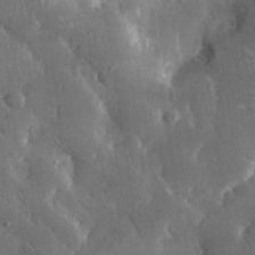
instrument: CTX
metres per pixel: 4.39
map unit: lHvf
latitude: 31.6883
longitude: -91.9717
